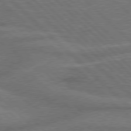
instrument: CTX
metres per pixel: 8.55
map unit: Hpe
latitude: 77.9150
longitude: -151.6316
